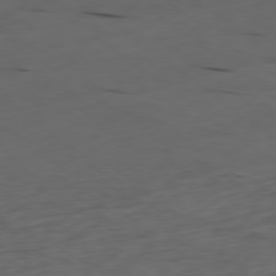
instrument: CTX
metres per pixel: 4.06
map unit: Ap
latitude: -79.4454
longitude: -63.4238
